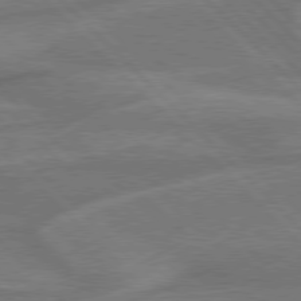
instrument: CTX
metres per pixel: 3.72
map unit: Hpe
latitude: 77.4804
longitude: -151.2537
